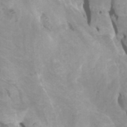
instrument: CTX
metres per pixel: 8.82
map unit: Htu
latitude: -6.1794
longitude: -76.5356
